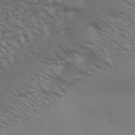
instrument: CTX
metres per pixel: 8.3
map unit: HNhu
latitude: -43.2942
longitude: 90.1039
